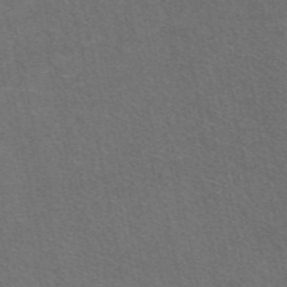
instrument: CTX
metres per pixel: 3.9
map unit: eAb
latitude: 47.8017
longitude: 116.5762
